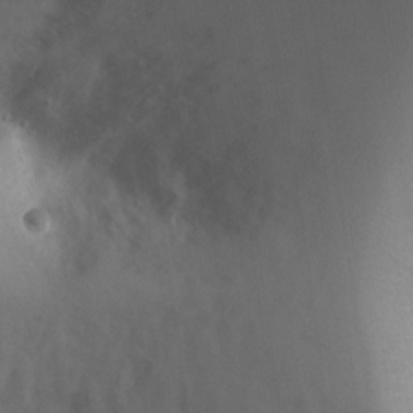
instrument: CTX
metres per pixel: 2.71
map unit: Ht
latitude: 2.3845
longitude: -26.2523
